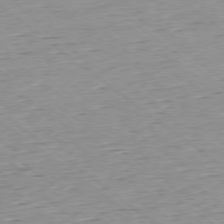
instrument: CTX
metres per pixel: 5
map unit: Hpe
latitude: -78.7463
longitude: 11.9556
